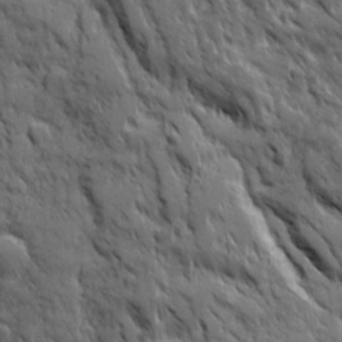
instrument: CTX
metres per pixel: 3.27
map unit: Ave
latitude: 19.3859
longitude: -134.2900
